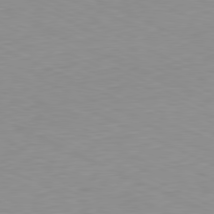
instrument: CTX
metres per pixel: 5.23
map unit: Ap
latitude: -81.4833
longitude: -69.6127
